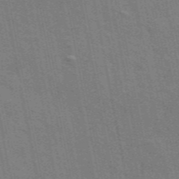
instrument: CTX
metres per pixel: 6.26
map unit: ANa
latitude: 49.6127
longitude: -75.5560
